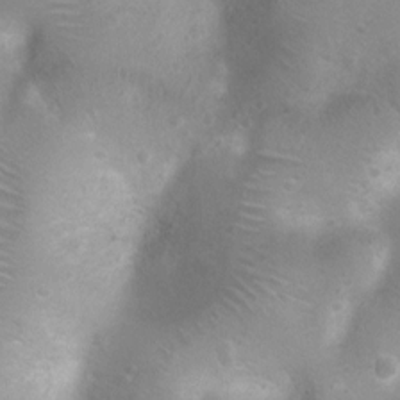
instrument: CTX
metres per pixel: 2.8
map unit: Ht
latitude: 3.1403
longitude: -25.0269
